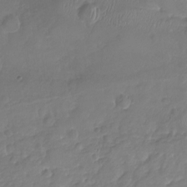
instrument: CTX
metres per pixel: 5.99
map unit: Nhu
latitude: -18.8030
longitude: -57.3670
